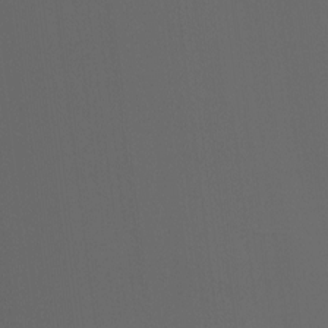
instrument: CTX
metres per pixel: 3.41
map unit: Hto
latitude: -7.6344
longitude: -45.1214
